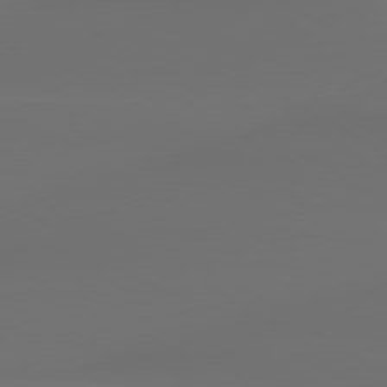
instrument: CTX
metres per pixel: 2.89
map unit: lApd
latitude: 80.1200
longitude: -85.1592
